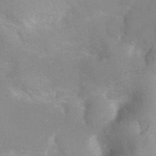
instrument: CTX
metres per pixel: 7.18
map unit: Hto
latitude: 7.0458
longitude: -30.5924
